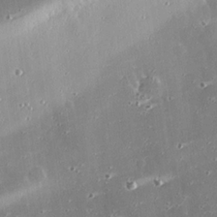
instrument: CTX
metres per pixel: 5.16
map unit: eHh
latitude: 24.5356
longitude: -89.7639
